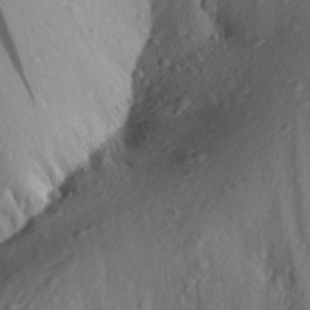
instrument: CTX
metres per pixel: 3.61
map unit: Aa
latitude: 30.0255
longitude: -136.2334
